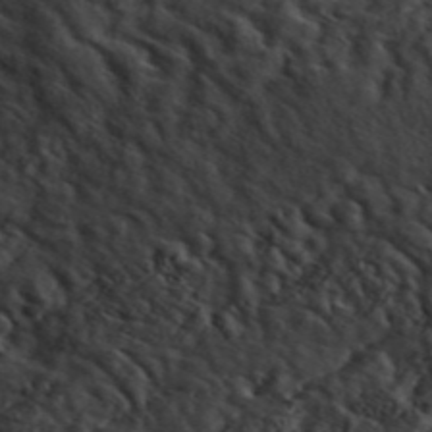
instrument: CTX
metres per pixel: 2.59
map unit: ANa
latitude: 49.6316
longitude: -81.5182
